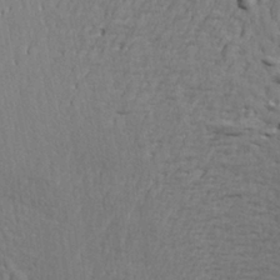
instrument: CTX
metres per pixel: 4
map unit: Aa
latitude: 19.4426
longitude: -149.6505
